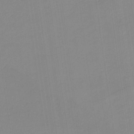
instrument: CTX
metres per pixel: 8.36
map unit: HNb
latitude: -35.6722
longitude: 51.5777
